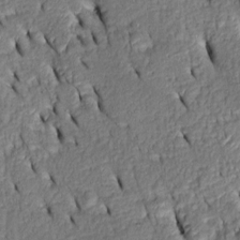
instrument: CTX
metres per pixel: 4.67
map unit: Htu
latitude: 1.0269
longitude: 149.3888
